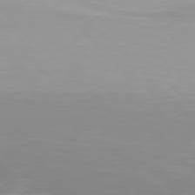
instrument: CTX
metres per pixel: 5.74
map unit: Hpe
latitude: 77.4048
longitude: -173.1781
